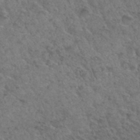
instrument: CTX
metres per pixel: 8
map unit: Hto
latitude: 32.4412
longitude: -49.7261
